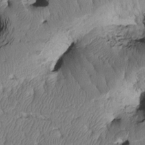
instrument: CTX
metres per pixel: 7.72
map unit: Htu
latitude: 3.3481
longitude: 149.0298
